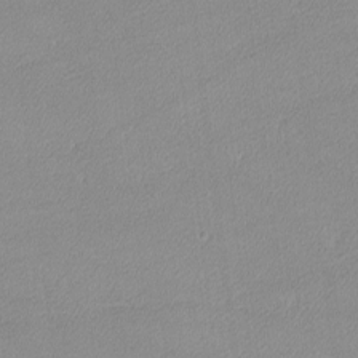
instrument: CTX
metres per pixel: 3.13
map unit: lHvf
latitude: -12.2929
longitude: -102.4979
